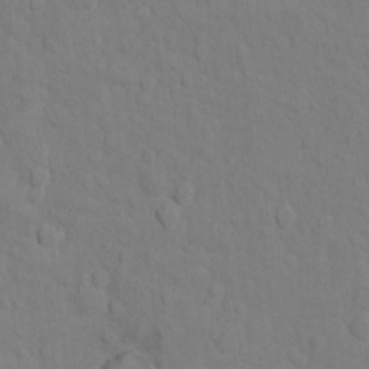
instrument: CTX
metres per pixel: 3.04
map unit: Ht
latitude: 11.4049
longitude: -33.4804
